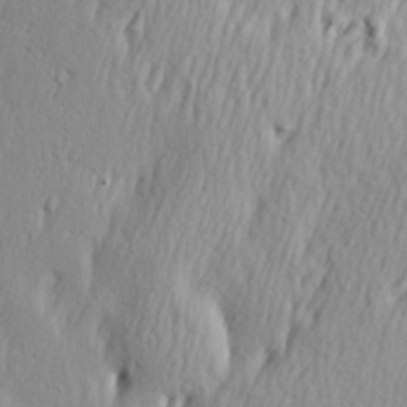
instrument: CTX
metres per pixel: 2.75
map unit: Hve
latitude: 23.5749
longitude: -97.3671
